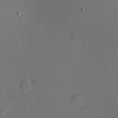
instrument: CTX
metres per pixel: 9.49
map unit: Nhu
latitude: 0.9136
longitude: -77.2348
